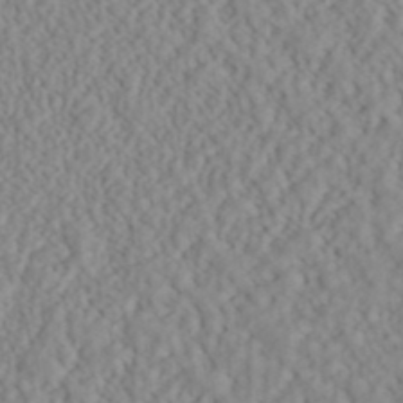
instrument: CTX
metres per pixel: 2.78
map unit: ANa
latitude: 40.2333
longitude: 28.2740
